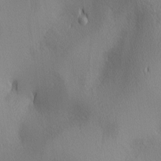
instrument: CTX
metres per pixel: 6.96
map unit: lAa
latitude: 3.0080
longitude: -116.8002
